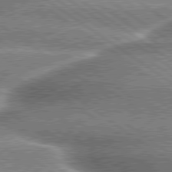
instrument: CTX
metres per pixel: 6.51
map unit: lApd
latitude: 79.7261
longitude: -135.5938
